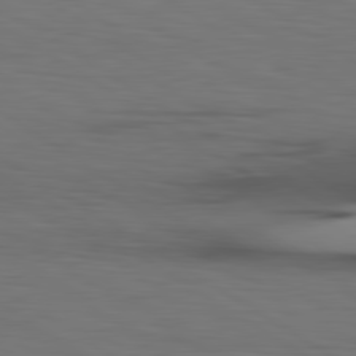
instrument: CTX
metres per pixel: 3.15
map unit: lApd
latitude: 79.8773
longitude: 160.7463
